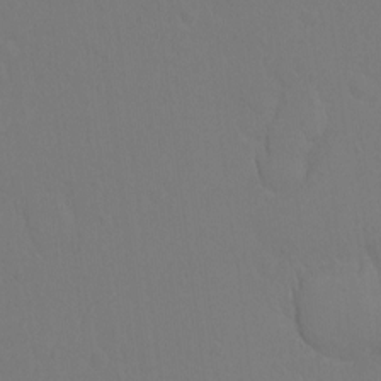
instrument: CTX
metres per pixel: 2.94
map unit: Hto
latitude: -10.5763
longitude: -37.2915
